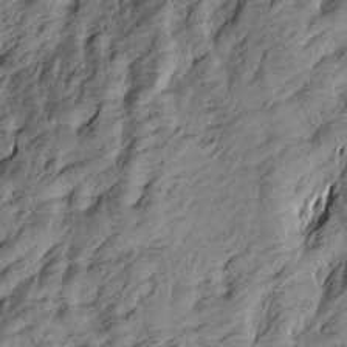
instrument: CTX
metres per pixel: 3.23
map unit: Htu
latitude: -4.8786
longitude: -176.2900
